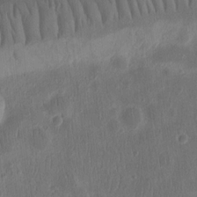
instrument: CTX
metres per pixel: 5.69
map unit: Ht
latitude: 10.7624
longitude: -74.9514
